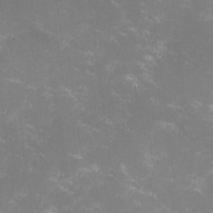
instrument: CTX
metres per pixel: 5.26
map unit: lHvf
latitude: -13.7100
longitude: -100.0633
